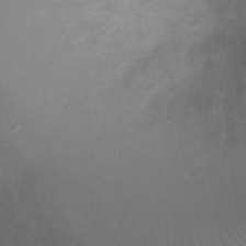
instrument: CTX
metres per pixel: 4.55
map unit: Ht
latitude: 1.8772
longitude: -25.9717
